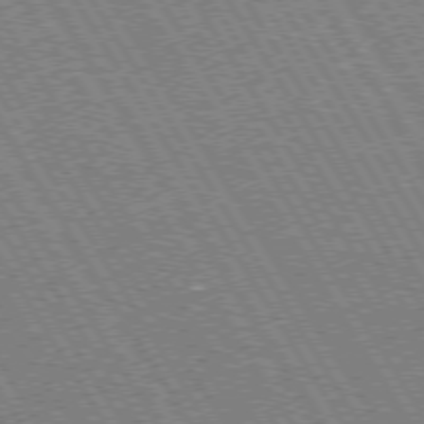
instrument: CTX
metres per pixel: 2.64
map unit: Hpe
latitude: 73.2159
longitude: -144.2522
